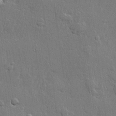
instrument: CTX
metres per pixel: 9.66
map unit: lHvf
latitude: 22.8191
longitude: 145.1431
